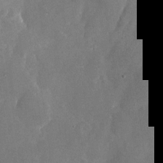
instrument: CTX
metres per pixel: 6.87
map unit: Nhu
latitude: -26.4251
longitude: -70.4223
